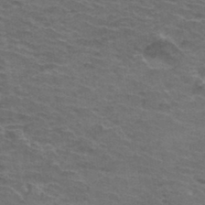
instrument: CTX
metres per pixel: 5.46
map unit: Hto
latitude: 34.7435
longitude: -39.9717
